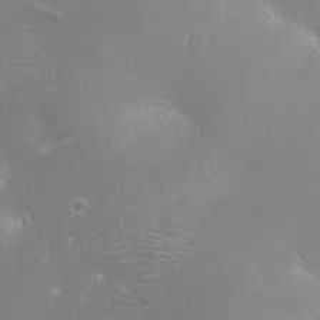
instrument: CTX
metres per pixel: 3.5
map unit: Ht
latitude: -14.8030
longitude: -40.4412
